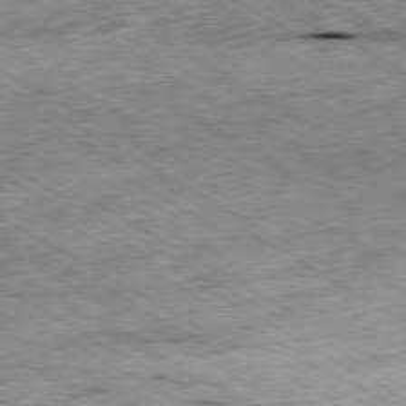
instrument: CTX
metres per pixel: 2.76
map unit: Ap
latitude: -80.1606
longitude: -85.8961
